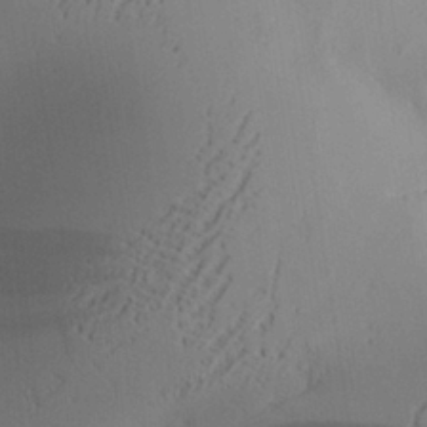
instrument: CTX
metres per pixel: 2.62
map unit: Aa
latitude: 28.0255
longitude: -131.7072
